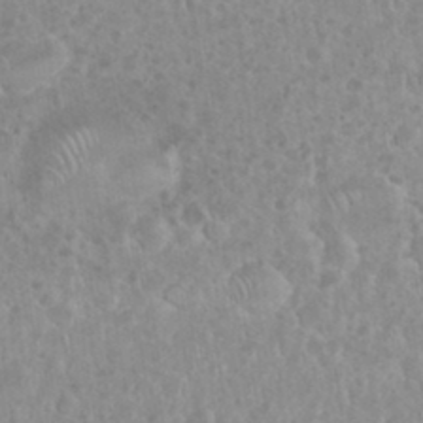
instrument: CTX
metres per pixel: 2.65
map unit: eHh
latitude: 34.7057
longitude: -62.0255
